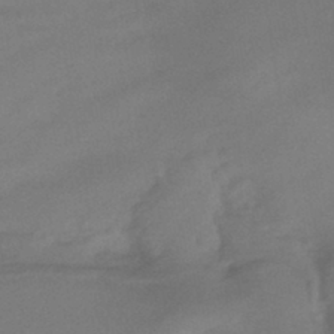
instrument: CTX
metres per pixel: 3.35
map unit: eHb
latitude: -41.5966
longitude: 84.5762
